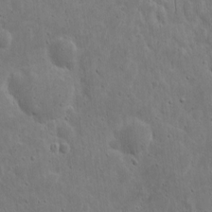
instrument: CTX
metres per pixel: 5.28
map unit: eHh
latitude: 9.9339
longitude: -72.9136
